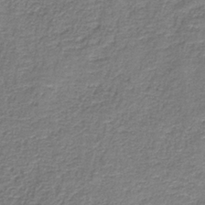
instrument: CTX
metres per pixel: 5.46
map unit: eAb
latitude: -36.1983
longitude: 52.2361
